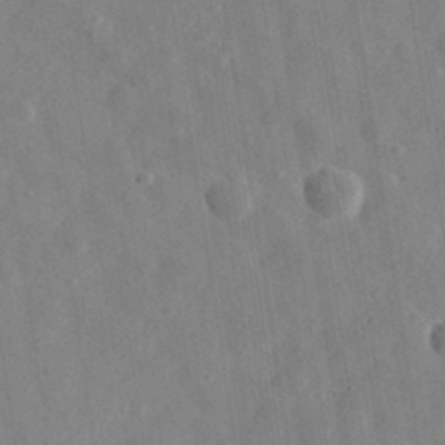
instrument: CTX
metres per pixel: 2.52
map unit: eHh
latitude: 32.4034
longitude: -78.2712
